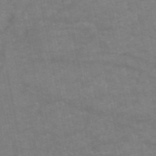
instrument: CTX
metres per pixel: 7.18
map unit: HNb
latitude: -55.5399
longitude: -40.2144
